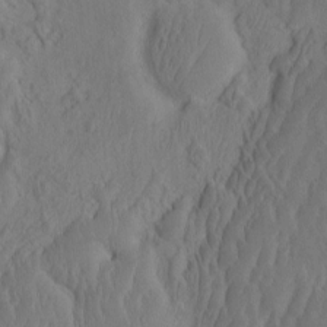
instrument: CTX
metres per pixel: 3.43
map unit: eHh
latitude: -2.4440
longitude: 16.2929
